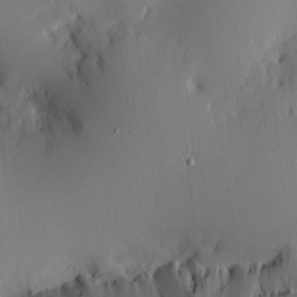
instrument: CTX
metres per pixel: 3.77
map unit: Htu
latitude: -5.0675
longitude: 174.3117
